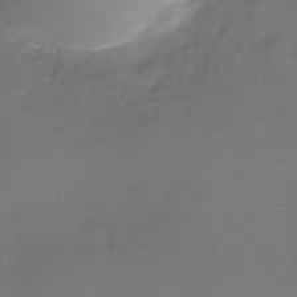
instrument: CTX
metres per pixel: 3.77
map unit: Nhe
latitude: -33.8045
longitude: -87.5371
